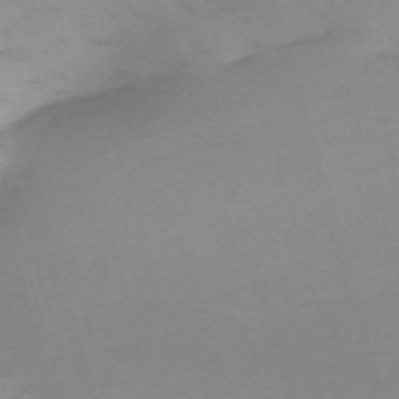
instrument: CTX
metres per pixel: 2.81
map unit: eHh
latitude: -61.3888
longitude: 50.8408
